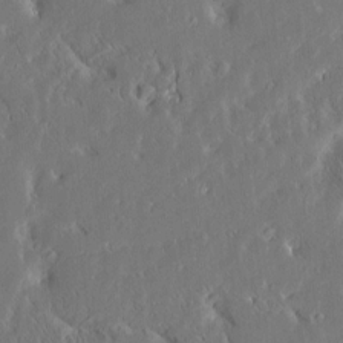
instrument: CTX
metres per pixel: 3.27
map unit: Htu
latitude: -4.0850
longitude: 174.2550
